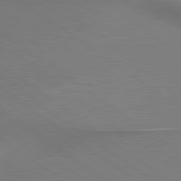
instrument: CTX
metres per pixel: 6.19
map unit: lApd
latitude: 79.5371
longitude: 179.3887
